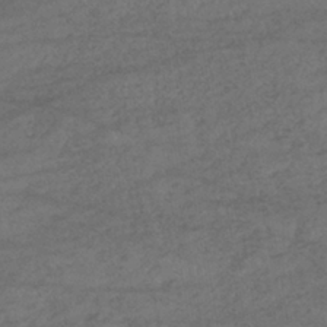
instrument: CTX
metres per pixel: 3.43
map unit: lHb
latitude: -39.8234
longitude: 68.6140
